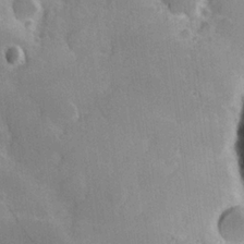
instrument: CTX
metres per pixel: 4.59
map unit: Hve
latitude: 23.6883
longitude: 147.2754
